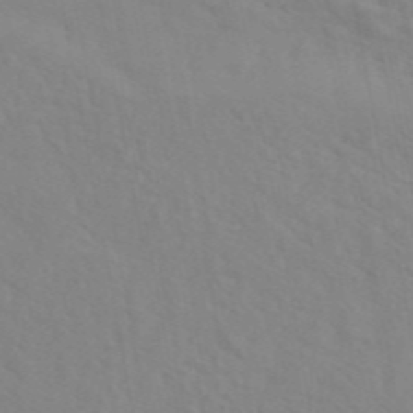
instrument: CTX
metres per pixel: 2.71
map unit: ANa
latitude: 46.4979
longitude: 27.3131
